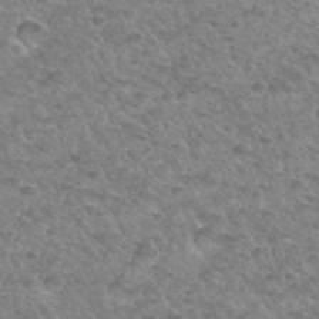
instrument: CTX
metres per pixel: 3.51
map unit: Hto
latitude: 34.0444
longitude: -49.1970
